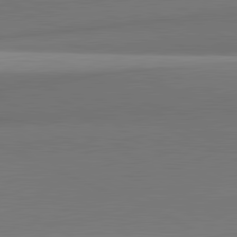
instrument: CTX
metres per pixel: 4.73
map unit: lApd
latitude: 81.5371
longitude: 143.7855
